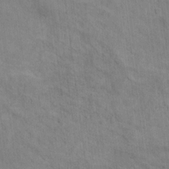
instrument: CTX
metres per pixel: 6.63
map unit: Hto
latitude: 14.3846
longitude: -37.9906
